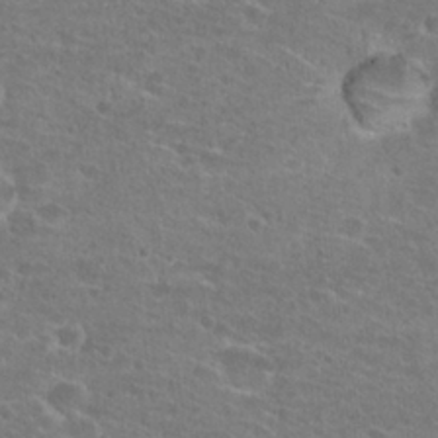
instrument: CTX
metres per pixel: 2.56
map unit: Hto
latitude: 25.8961
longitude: -48.3467
